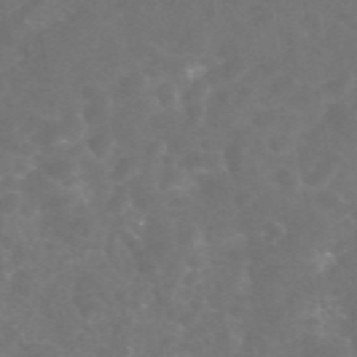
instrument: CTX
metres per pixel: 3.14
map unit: eAb
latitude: 46.6491
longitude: 126.4818
